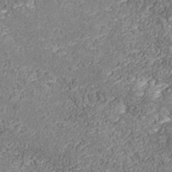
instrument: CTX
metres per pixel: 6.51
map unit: Nhu
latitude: -39.1620
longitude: -84.4601
